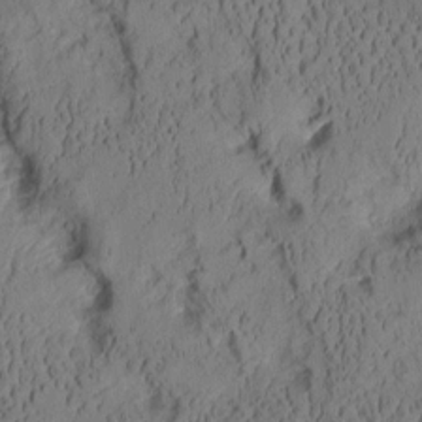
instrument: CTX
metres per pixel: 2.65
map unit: Aa
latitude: 8.1956
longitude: -127.5938
